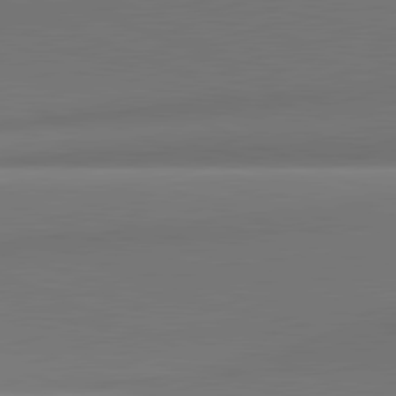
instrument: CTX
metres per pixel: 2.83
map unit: lApd
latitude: 81.4993
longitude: 142.6707
